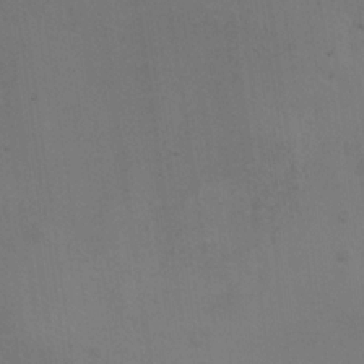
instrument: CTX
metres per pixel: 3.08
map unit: HNhu
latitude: 11.0648
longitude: 23.3699
